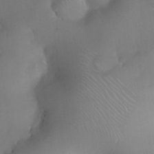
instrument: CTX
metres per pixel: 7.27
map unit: Nhu
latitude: 26.2334
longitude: -57.6504
